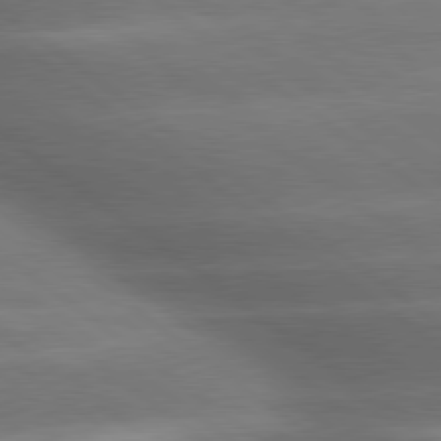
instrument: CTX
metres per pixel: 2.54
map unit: lApd
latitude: 79.5560
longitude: -118.4034
